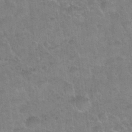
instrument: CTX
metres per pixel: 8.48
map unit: Nhu
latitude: 31.4427
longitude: -51.7071
